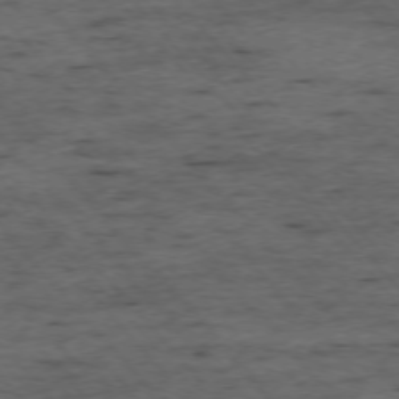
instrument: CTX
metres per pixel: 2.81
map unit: Ap
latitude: -75.7667
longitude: -89.8395
